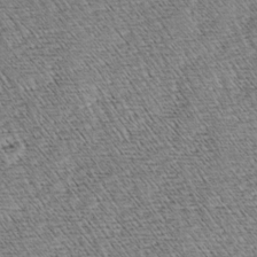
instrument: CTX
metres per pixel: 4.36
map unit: lAa
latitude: -3.4076
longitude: -122.4979
